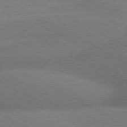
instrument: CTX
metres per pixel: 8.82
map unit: lApd
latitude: 80.8191
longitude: 129.4455
